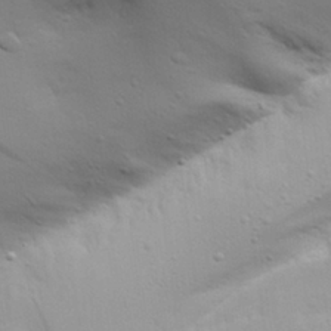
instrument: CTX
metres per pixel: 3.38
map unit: Aa
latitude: 29.3670
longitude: -134.3089
